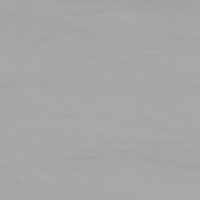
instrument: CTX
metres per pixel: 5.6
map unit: Hpe
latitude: 77.2726
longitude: -163.1592
